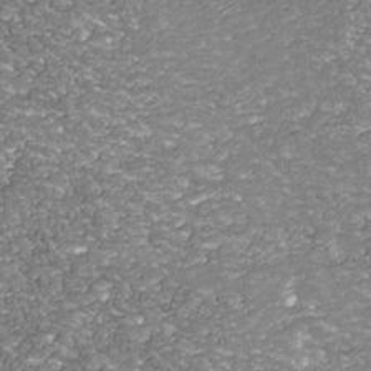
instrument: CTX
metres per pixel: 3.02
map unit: Nhu
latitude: -38.6519
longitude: -82.3467
